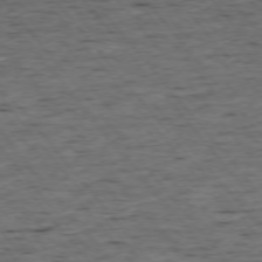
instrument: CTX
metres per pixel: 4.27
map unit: Ap
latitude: -75.5777
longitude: -90.6490
